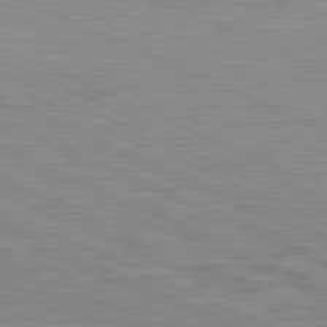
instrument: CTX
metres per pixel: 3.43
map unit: lApd
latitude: 81.6883
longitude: -167.8772
